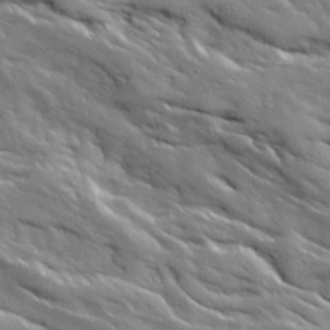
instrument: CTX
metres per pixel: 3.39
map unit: Ave
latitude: 19.1025
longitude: -136.1011
